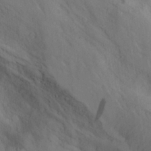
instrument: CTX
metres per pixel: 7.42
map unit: Aa
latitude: 26.4601
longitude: -132.5924
